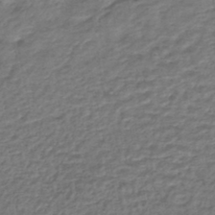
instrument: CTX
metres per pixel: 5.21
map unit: HNhu
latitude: -44.5574
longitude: 102.2362
